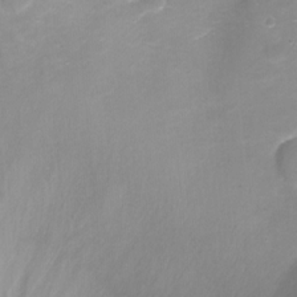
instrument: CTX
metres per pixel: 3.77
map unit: Ht
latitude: -16.3496
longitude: -42.8191
